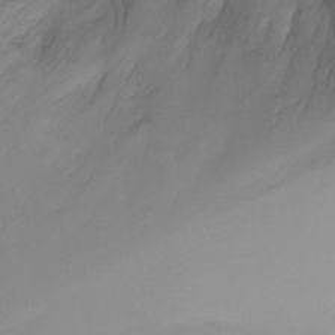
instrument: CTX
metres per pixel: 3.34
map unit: Ht
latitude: -6.8975
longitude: -29.9717
